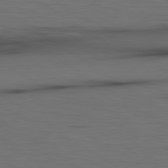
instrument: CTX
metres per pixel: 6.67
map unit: lApd
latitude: 79.8961
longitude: 161.2943
